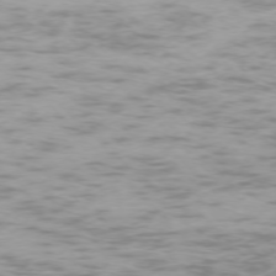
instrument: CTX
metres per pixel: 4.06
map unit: Ap
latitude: -75.5211
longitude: -68.1767
